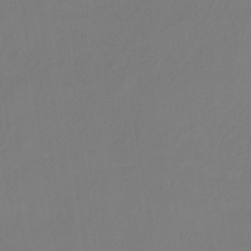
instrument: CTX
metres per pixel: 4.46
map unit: HNhu
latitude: -28.7274
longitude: 66.5007
